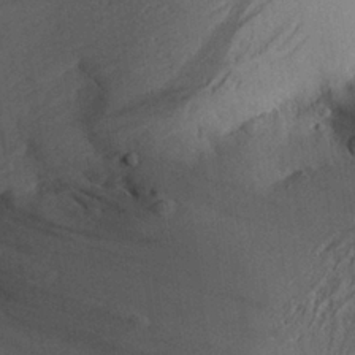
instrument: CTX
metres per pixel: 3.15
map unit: Aa
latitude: 26.7624
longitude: -134.8758
